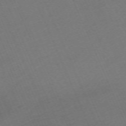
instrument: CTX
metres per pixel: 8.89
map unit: Nhu
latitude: -68.2739
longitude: 38.8030
